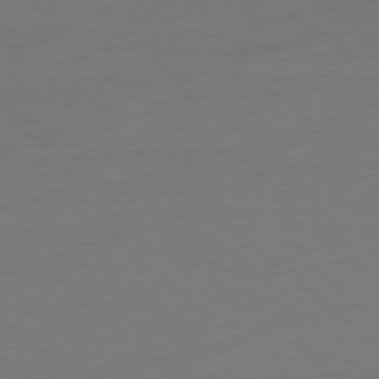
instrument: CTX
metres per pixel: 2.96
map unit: Ap
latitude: -78.0850
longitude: -69.7450
